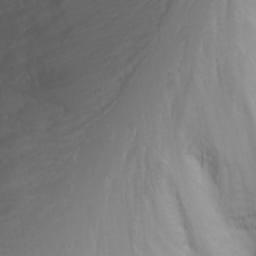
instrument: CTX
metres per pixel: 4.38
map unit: Nhu
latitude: -0.7464
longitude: -79.7450
